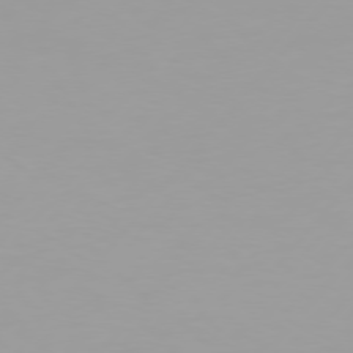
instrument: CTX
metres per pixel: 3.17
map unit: Hpe
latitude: 75.6316
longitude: -129.0080
